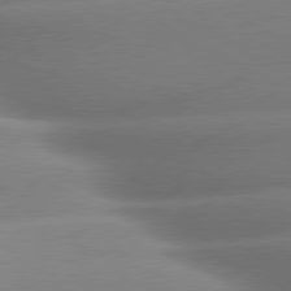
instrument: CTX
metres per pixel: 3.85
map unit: lApd
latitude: 80.0822
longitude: -159.6127
